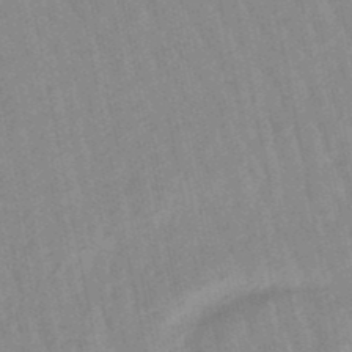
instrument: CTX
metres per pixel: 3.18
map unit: lHb
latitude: -48.1228
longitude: 78.1794
